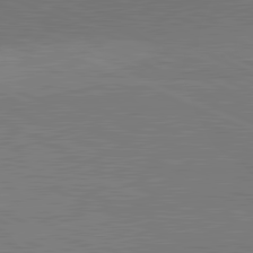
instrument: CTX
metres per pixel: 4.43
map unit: lApd
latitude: 81.9528
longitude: 148.8408
